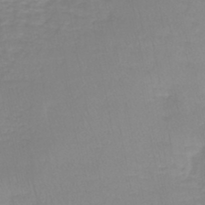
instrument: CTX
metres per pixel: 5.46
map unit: lHb
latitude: -41.8611
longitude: 63.3887
